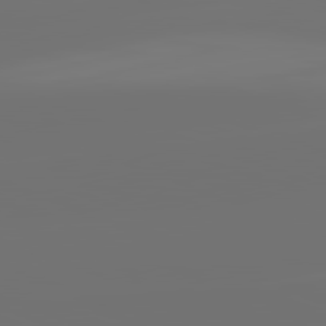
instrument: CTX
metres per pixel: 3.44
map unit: lApd
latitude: 82.1577
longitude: -154.1011
